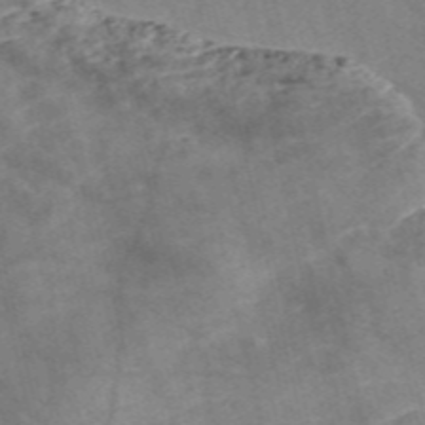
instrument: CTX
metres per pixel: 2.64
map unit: Nve
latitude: -57.1431
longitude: 54.3306
